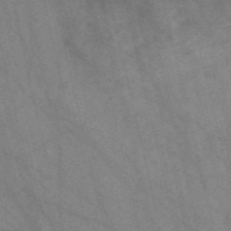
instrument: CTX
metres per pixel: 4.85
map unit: Nve
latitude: -57.1620
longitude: 54.3117
